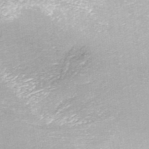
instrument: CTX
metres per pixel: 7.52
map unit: ANa
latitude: -41.4265
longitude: 104.2739
